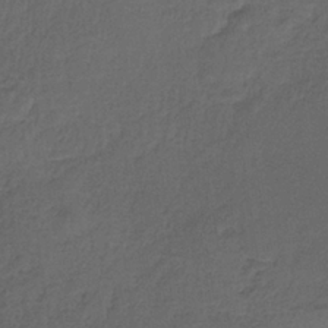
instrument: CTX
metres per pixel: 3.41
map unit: HNb
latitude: -35.7289
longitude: 58.7463
